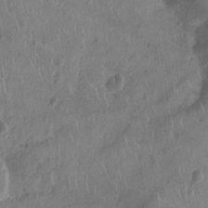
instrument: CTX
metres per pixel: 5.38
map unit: Ht
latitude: -9.1620
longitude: -21.3104
